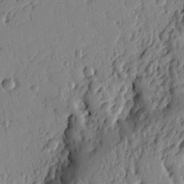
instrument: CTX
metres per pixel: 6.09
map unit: Ht
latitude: 10.4790
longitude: -77.7638
